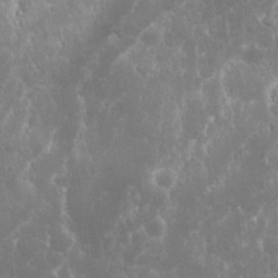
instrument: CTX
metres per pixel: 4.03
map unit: Nhu
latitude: 24.1199
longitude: -59.5371
